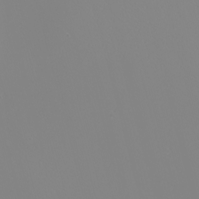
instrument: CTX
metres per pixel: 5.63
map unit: eHh
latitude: -5.1242
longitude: -85.5371
